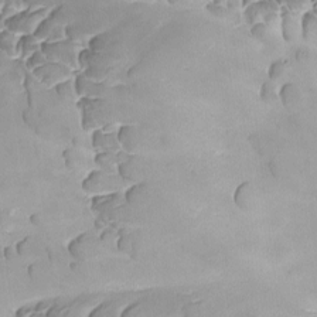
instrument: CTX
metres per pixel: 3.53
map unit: Ave
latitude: -8.8597
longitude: -122.4034
